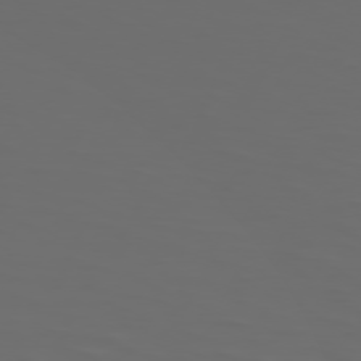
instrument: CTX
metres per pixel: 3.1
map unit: Hpe
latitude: 73.7828
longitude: -126.6680
